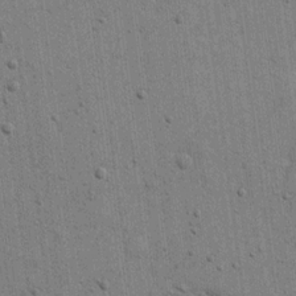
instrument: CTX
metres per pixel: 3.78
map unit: eHh
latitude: 15.6127
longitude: -69.1403
